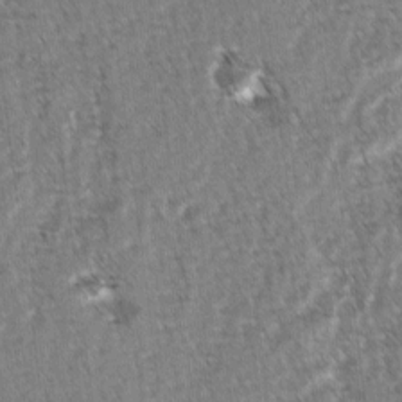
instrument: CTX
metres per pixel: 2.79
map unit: lAvf
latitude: -2.9730
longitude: -113.4426
